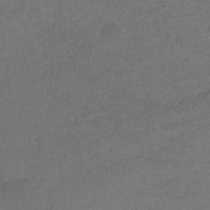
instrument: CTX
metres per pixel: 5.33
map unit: Ht
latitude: -8.7085
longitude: -37.8961
